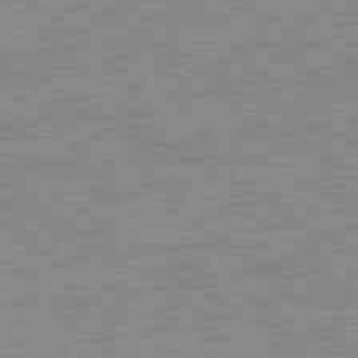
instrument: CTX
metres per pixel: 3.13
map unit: Ap
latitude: -80.5763
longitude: -61.8772
